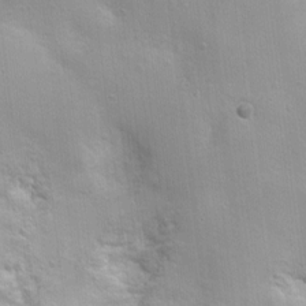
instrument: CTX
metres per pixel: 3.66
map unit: Nhu
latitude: 1.6127
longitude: -16.6679
